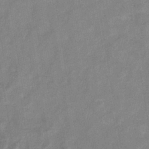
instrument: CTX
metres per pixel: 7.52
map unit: eHb
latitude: -34.8786
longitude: 74.3685
